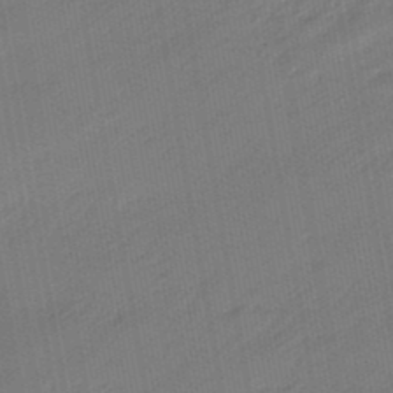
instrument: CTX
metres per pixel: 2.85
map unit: eHb
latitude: -47.1998
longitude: 88.0283
